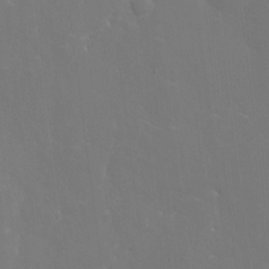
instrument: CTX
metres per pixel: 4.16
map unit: eHh
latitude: 5.9339
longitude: -69.2915
